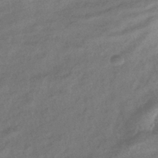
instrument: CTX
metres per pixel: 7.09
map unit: eHb
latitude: -38.9164
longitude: 81.3888
